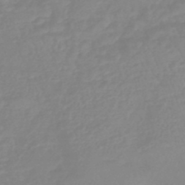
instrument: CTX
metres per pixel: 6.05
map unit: eHb
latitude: -45.6533
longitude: 84.2361
